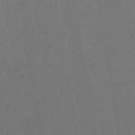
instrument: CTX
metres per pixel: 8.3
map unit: lHb
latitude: -43.6343
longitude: 62.9352
